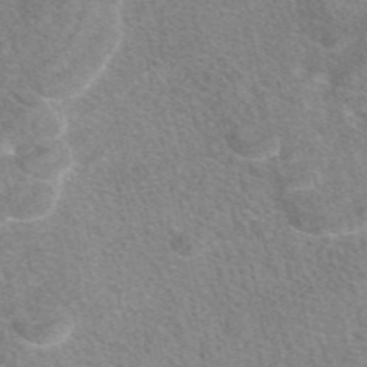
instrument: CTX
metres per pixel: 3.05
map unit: eAb
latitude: 47.2348
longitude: 118.5574
